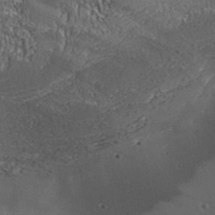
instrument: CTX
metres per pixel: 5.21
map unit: Aa
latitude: 32.8758
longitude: -134.7624
